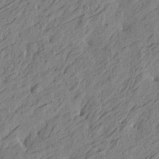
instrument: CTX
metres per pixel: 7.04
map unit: Htu
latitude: -5.0108
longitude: -179.1970
